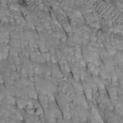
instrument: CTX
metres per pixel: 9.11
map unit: Htu
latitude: -2.7652
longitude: 150.4062
